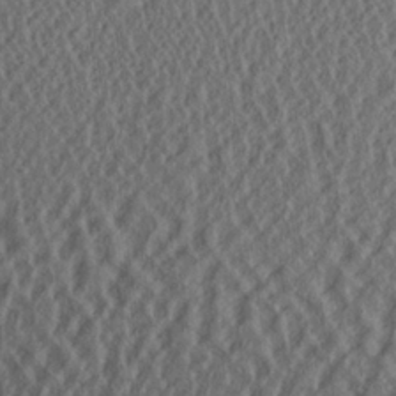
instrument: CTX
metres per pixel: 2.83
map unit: Aa
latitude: 24.7813
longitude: -135.5938
